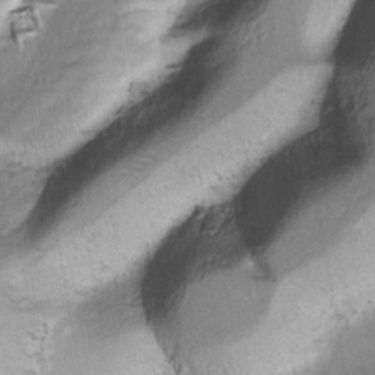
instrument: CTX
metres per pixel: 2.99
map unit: Ave
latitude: -1.1432
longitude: -113.8016
